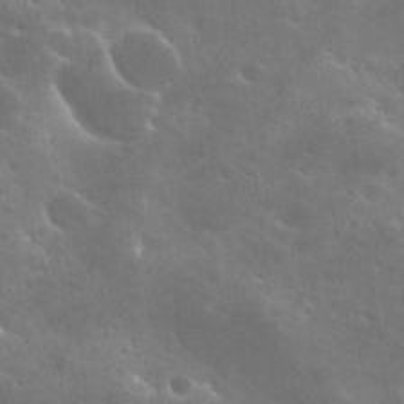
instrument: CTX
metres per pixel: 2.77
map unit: Hto
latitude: 28.1767
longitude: -40.9702
